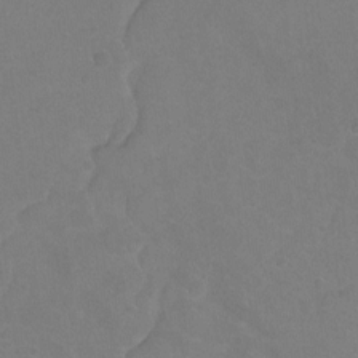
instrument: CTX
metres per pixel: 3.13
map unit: Hto
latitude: -3.9367
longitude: -35.8205
